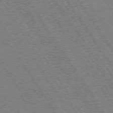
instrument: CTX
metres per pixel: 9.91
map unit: Hpe
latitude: 74.0444
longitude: -141.1781
